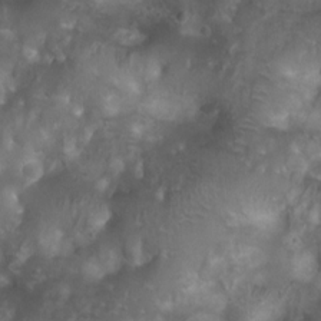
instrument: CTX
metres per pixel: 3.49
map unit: Ht
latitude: 4.3089
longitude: -20.9891
